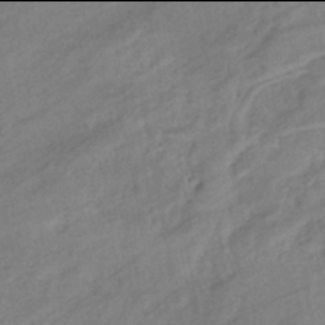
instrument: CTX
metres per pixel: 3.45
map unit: eHb
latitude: -42.0094
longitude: 83.1998
